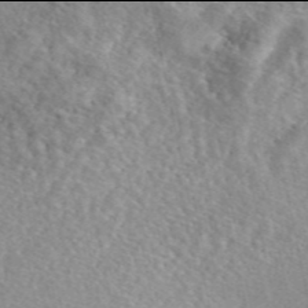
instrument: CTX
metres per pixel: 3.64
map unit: eAb
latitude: 45.9906
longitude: 111.7099
